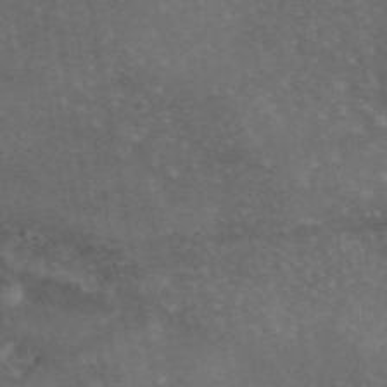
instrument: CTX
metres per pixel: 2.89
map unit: eAb
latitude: 45.4615
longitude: 115.5399
